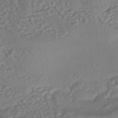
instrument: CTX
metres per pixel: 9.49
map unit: eHh
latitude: -43.3698
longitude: 120.9163
